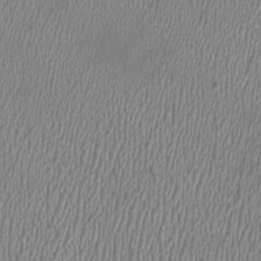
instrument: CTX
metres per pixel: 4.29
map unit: HNhu
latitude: -1.2565
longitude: -0.4601
